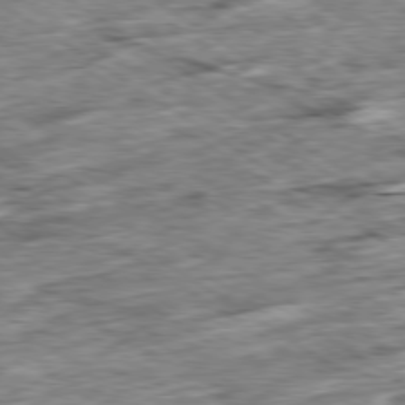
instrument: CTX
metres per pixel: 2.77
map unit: Ap
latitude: -79.9367
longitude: -85.3860
